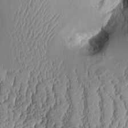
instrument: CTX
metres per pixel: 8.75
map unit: Aa
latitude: 9.7450
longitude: -128.4034
